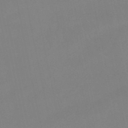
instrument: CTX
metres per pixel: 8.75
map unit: lHb
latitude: -49.5777
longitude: 80.9920
